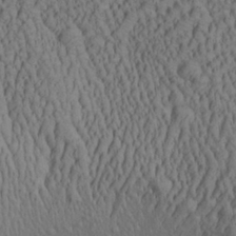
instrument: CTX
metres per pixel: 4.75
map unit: Aa
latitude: 27.3104
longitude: -137.2348
